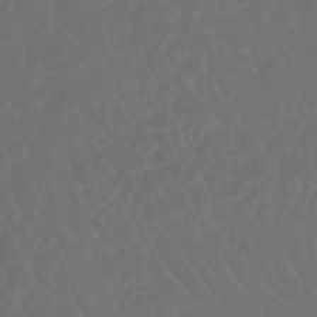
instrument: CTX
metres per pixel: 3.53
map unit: lHb
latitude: -42.9352
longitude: 67.1998
